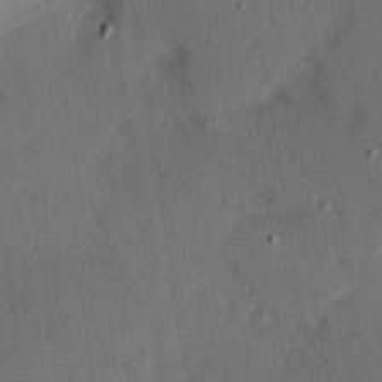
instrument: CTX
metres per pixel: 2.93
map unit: Hve
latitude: 14.2334
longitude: -90.0633
